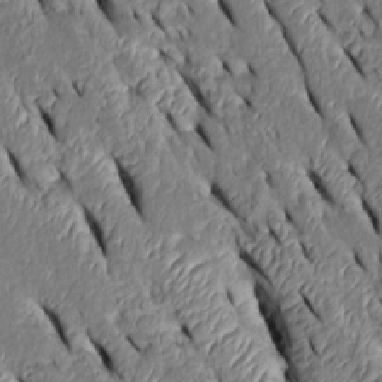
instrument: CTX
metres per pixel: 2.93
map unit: Htu
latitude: 0.9513
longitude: 149.1809
